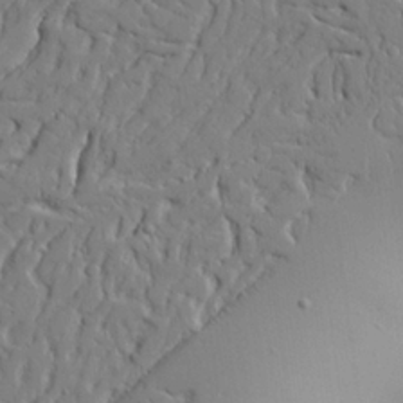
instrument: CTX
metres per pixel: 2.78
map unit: Aa
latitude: 25.2537
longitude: -129.7261
